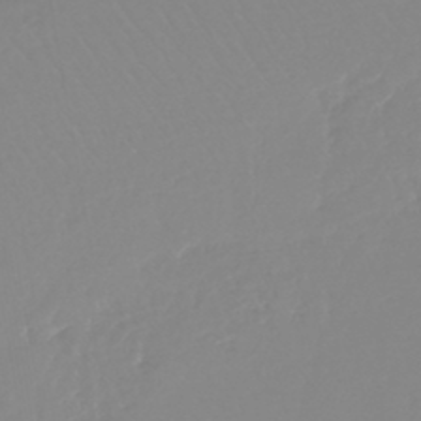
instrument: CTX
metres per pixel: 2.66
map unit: lHb
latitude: -44.7841
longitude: 54.7463
